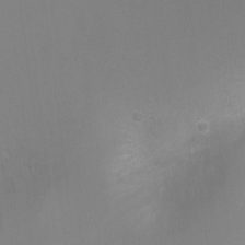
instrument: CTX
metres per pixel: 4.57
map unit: Ht
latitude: -2.7841
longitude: -25.4237
